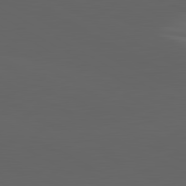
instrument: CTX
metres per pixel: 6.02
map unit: lApd
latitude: 82.0822
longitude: 131.2754
